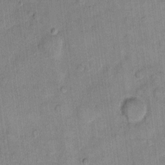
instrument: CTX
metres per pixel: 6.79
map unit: eHh
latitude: 11.2159
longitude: -65.5938
